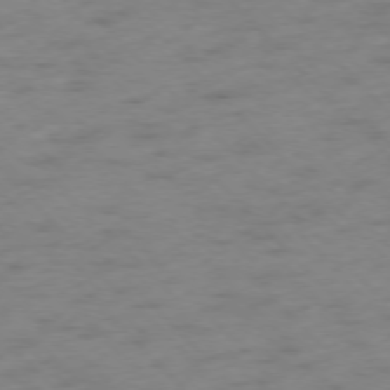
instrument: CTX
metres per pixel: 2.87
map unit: Ap
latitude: -76.5385
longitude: -65.1970
